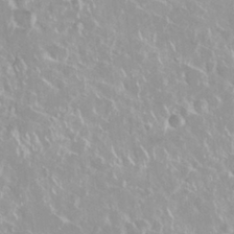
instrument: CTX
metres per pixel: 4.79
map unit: Nhu
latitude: 28.8758
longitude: -61.1592
